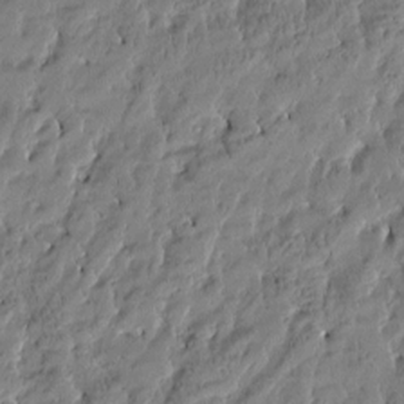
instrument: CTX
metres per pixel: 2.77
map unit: Htu
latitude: -4.1039
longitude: 176.5574
